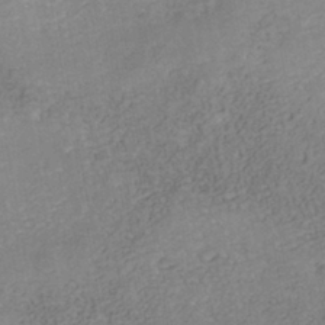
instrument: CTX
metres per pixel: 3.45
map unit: Nhe
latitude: -41.4832
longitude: -109.7638
